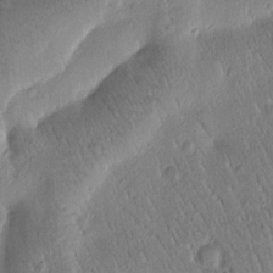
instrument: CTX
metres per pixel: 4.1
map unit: Htu
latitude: -1.5022
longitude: 171.7289
